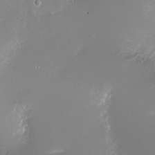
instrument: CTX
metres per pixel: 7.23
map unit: eHh
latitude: -5.8422
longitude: -78.4979
